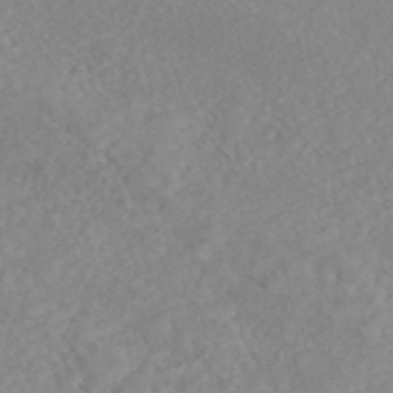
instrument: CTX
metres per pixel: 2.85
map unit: ANa
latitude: 44.8947
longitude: 22.5763
